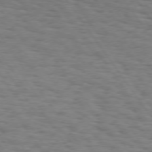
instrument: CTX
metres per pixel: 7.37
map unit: Hpe
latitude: 74.1767
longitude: -132.6302
